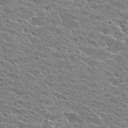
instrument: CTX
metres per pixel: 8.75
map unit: Hto
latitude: 25.2348
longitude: -41.1214
